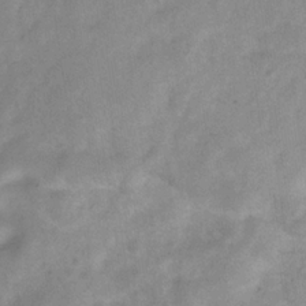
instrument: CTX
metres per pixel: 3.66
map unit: Hve
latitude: -34.1228
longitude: 89.5777
